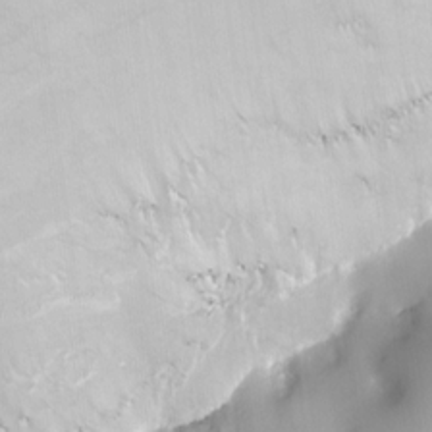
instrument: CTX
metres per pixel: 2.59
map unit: HNhu
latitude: 3.8583
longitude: 5.4265
